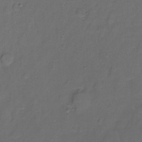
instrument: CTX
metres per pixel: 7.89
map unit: Hto
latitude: -11.3699
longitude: -39.0458
